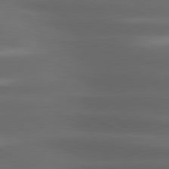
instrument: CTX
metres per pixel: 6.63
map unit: lApd
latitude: 80.8569
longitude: -142.6113
